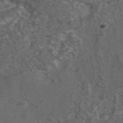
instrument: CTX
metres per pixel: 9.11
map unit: eAb
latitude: 43.5371
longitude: 107.1998
